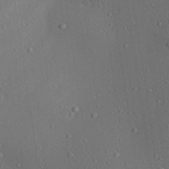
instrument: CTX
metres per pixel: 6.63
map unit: Aa
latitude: 23.3293
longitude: -137.6316
